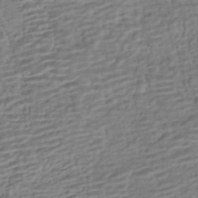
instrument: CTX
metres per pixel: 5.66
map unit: HNhu
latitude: -43.0486
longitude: 101.1242
